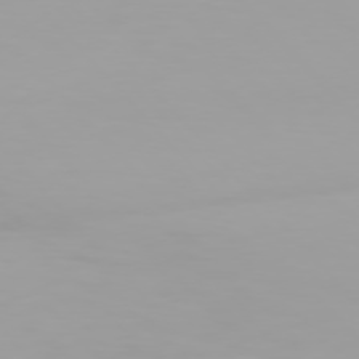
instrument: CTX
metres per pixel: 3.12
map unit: Hpe
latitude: 76.1011
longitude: -143.7261
